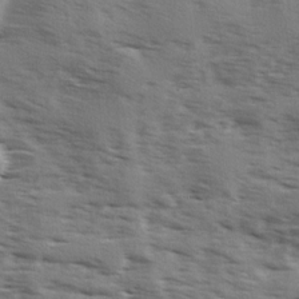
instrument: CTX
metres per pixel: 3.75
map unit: Ave
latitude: 1.8394
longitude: -110.7058
